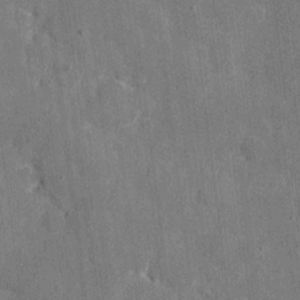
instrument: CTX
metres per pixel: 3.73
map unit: eHh
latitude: 7.6316
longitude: -67.8583
